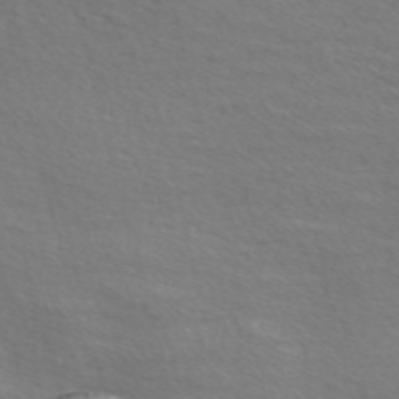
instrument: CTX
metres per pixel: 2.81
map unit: Nve
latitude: -56.9353
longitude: 60.1984
